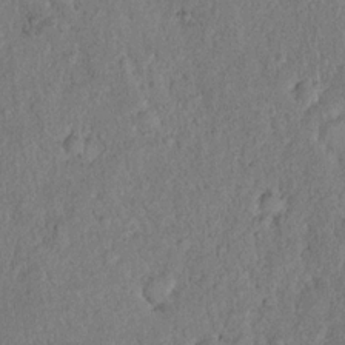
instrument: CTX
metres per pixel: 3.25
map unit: eHh
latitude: 18.4979
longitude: -62.4034
